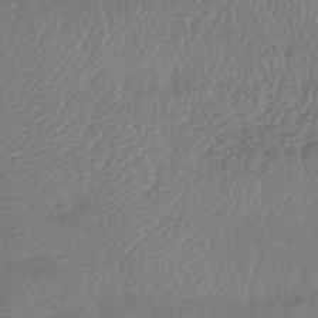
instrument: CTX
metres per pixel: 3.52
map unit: lHb
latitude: -42.4628
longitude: 80.9731
